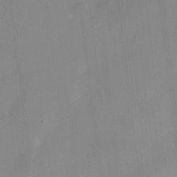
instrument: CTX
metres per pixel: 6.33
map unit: eHh
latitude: 8.3467
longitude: -68.6869
